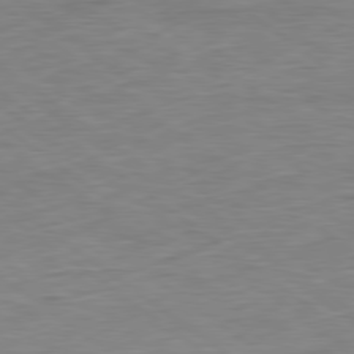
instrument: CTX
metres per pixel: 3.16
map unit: Ap
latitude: -80.1606
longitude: -81.0647
